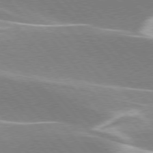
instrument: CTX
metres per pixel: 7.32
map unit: lApd
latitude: 76.0255
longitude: -63.5938
